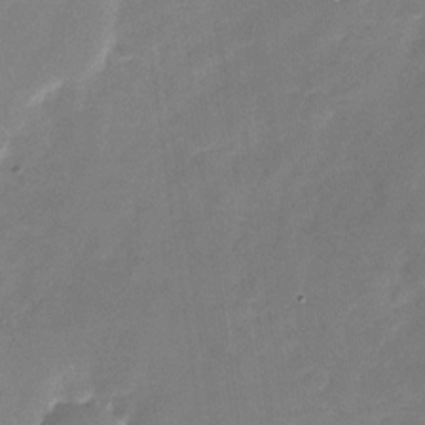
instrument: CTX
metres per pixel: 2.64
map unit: Nhu
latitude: -27.7099
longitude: -78.1767
